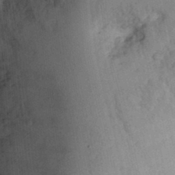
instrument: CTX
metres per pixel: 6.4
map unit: Ht
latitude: 7.5938
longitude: -75.8961
